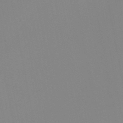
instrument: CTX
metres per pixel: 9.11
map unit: HNb
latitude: -48.7463
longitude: -40.4789
